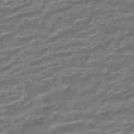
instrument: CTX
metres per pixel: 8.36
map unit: ANa
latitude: -45.4643
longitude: 104.8597
